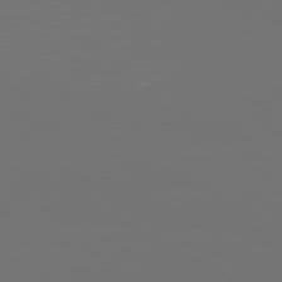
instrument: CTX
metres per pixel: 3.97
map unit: Ap
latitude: -80.6141
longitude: -59.6694
